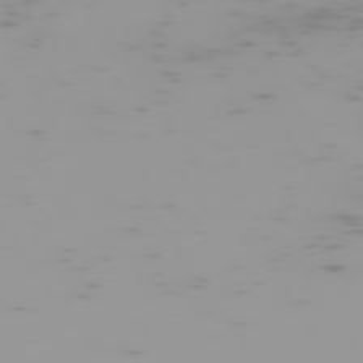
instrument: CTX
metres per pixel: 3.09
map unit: Hpe
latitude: -74.8030
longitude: 6.8219
